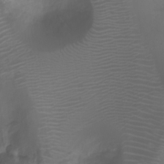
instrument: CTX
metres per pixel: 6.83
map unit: Ht
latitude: 1.6882
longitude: -21.9717
